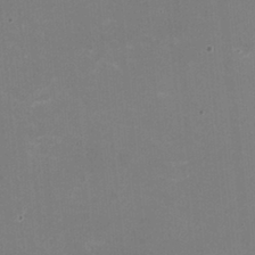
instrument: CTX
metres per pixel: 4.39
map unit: HNhu
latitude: -2.1983
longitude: -1.4048
